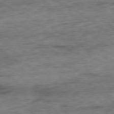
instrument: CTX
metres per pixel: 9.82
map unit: Ap
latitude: -81.8045
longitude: -79.5560
